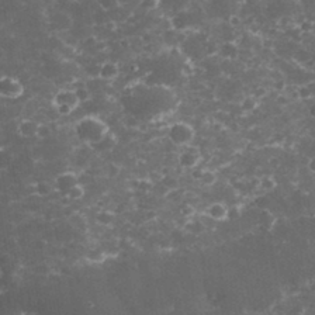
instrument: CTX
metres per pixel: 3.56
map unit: eHh
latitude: 32.9703
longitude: -62.0444
